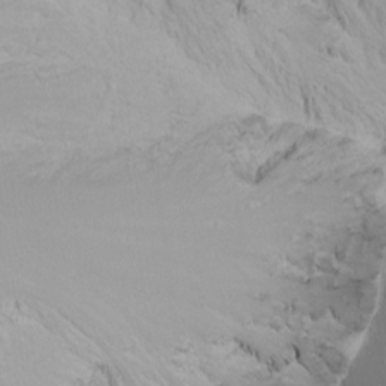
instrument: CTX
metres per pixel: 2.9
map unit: Nhu
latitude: -7.7855
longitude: -71.1781
